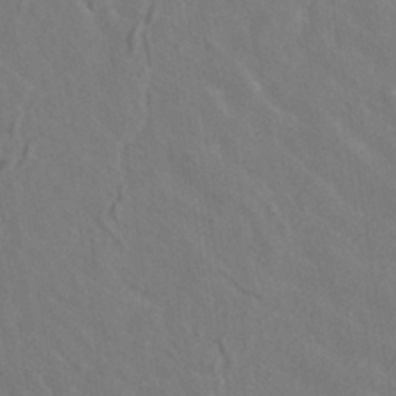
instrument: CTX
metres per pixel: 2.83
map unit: ANa
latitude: -36.8974
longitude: 95.5966
